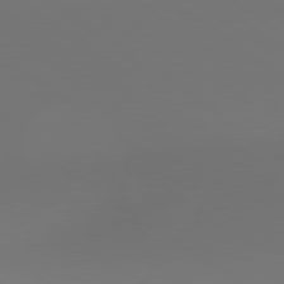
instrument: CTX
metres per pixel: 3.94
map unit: lApd
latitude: 79.7639
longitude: 158.5195
